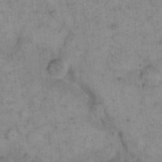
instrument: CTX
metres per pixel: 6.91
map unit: eHh
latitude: 14.9703
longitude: -66.5545
